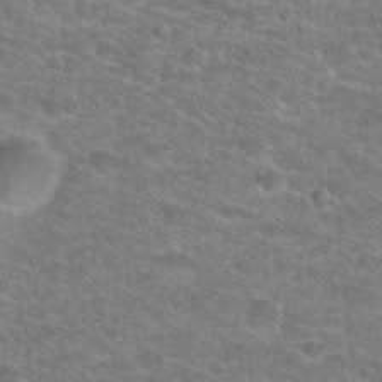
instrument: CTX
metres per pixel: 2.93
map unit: Hto
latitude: 24.8002
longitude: -49.5560
